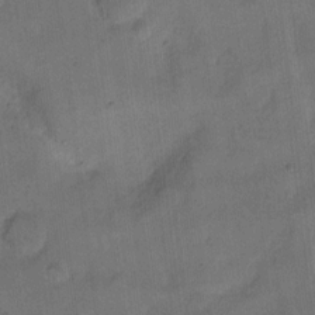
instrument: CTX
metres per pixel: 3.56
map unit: eHh
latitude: 13.2915
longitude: -65.8016
